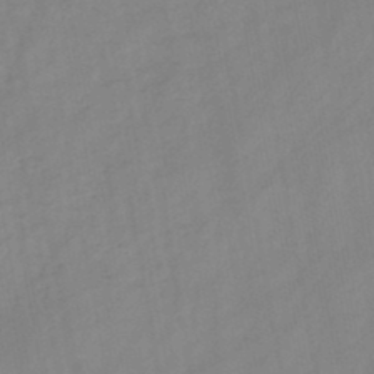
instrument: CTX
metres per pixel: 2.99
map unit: HNb
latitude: -45.9556
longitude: -38.4979
